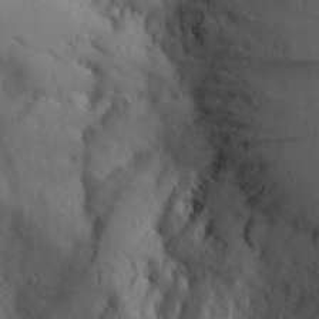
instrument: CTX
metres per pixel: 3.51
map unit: Aa
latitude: 25.6316
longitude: -146.7625
